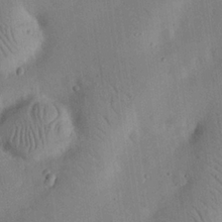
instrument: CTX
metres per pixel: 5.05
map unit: eHh
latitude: 25.0080
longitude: -68.9892
